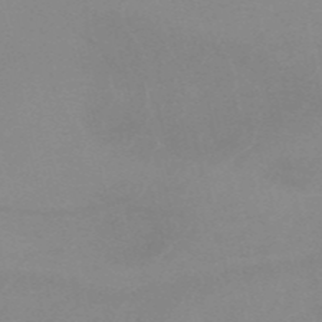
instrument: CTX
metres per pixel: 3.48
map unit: HNb
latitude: -54.5763
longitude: -45.5749
